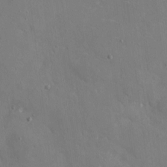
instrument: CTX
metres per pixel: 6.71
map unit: eHh
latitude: 5.1781
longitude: -68.2334
